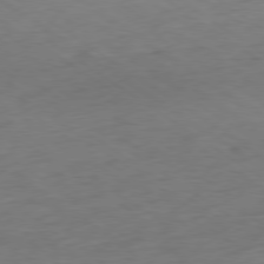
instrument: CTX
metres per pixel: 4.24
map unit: Ap
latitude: -79.3131
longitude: -76.7057
